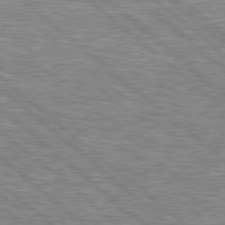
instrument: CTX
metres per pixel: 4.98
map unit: Hpe
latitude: 78.5735
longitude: -157.6504
